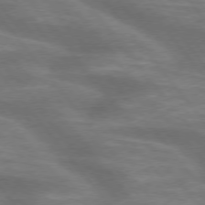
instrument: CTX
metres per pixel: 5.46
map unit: lApd
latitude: 75.2915
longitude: -58.0255
